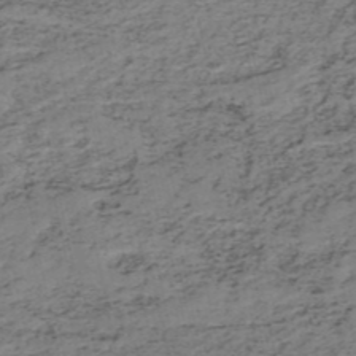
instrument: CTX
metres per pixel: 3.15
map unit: HNb
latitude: -51.8611
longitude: -53.3293
